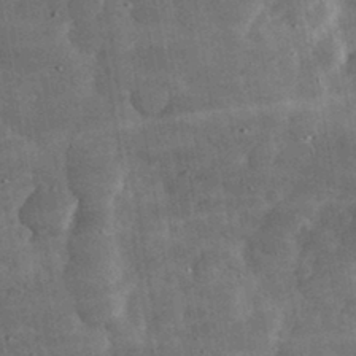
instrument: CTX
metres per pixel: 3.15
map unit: eHh
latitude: 33.9150
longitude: -70.2333
